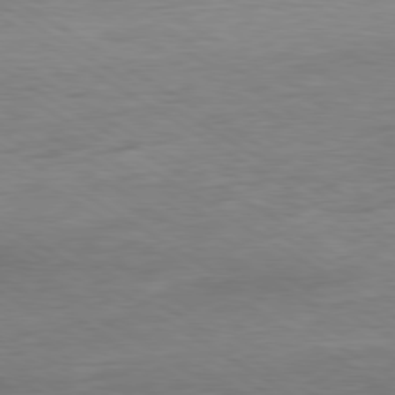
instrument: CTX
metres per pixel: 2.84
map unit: Ap
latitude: -80.4440
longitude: -79.2348
